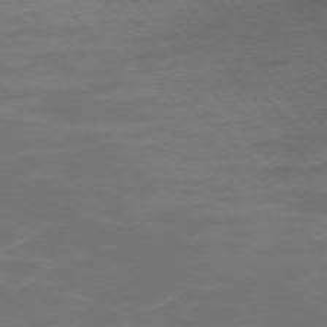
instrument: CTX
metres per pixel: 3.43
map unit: Ap
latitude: -75.6911
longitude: -83.3481
